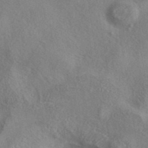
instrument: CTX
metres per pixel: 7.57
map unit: eAb
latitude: 39.6316
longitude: 112.3306
